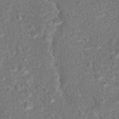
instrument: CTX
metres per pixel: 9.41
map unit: Hto
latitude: 17.6505
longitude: -42.4223
